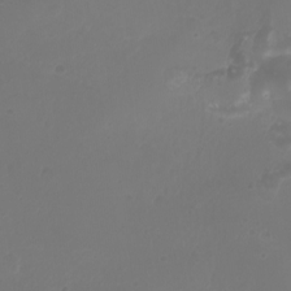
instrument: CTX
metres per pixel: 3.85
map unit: Nhu
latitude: -9.0864
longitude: -70.9702
